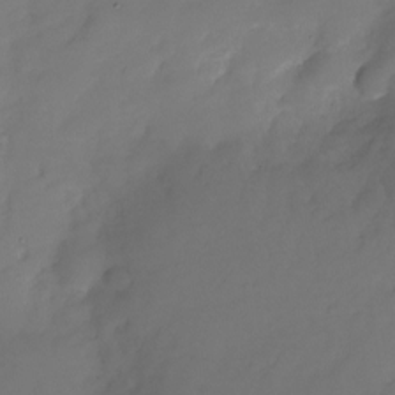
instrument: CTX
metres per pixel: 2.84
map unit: Nhu
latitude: -22.3684
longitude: -71.8016
